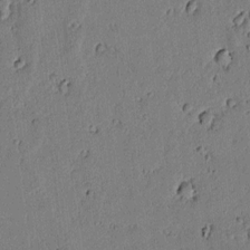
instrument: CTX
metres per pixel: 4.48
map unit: lAvf
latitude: 5.8205
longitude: 168.6329
